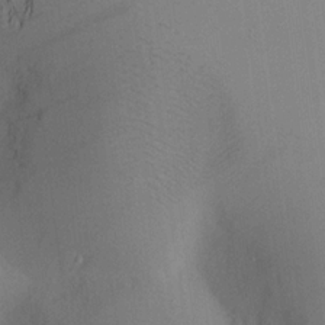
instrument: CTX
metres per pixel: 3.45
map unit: Aa
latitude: 19.2537
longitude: -140.5923
